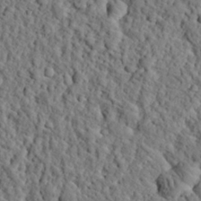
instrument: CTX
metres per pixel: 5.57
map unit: eHh
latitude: 26.0444
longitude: -78.6302
